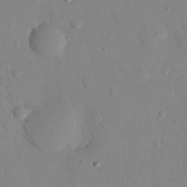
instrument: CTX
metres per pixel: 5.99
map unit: eHh
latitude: 25.7638
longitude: -77.1970
